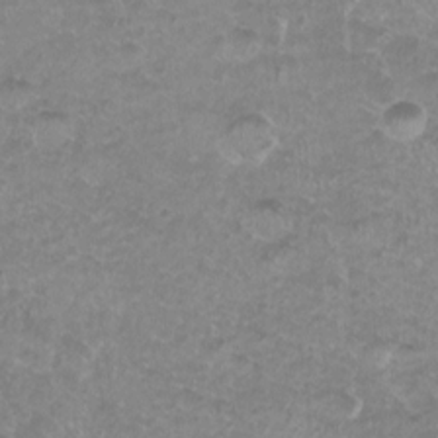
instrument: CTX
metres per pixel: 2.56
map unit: Nhu
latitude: 7.8394
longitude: -19.5938
